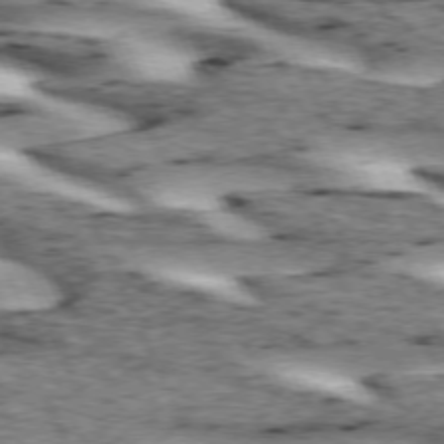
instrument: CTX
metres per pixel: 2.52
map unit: lApd
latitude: 73.0648
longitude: -54.3089
